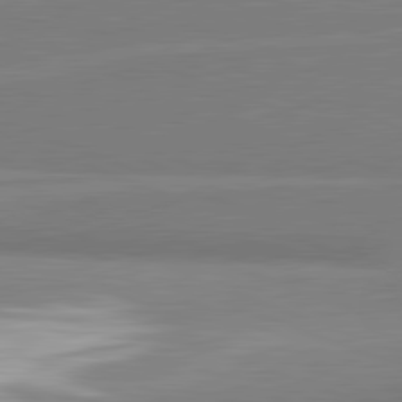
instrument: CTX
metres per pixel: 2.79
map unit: lApd
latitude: 81.9150
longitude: 164.1228
